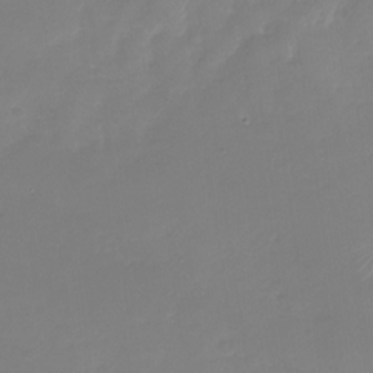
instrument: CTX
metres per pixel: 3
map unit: Nhu
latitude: -28.4629
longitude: -67.8772
